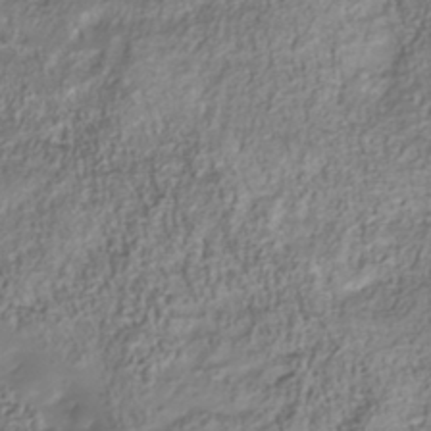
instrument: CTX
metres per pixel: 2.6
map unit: Nhu
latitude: -40.8975
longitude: -85.8206
